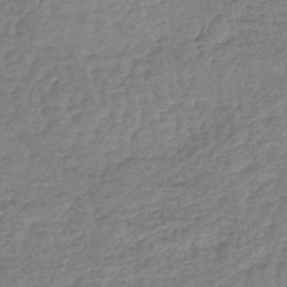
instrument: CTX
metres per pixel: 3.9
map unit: lHb
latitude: -42.2928
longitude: 66.3117
